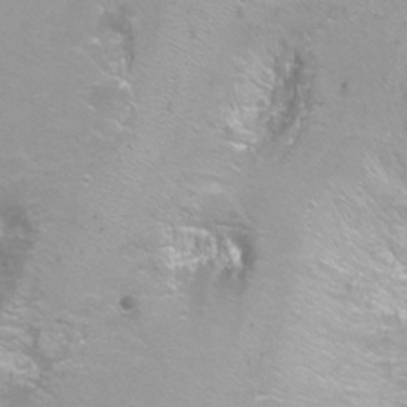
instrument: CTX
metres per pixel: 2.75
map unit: Ht
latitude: -6.5951
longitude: -32.8569
